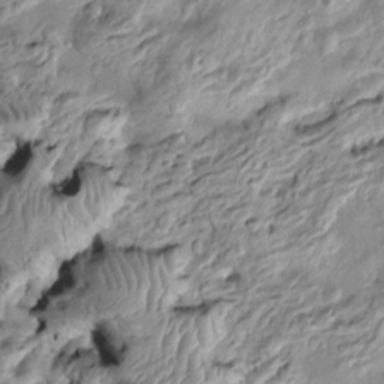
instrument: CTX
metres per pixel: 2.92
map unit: Htu
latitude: -5.1809
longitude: 157.3510
